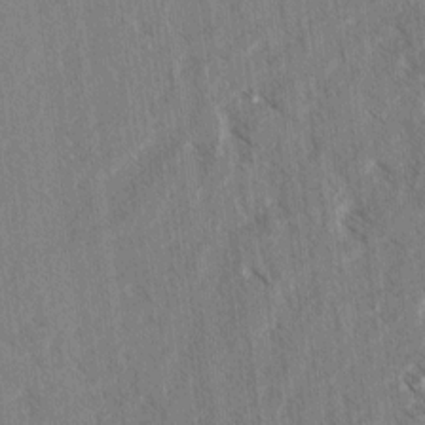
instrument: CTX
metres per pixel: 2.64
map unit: lAvf
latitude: 4.6868
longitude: -105.5749
